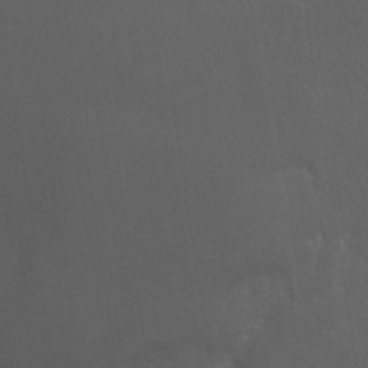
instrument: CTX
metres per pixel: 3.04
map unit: Hto
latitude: 20.5924
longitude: -40.1388
